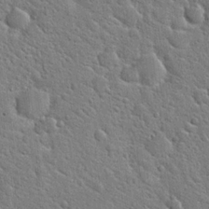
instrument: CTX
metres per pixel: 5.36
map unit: Hto
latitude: 21.6316
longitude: -50.9135
